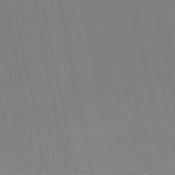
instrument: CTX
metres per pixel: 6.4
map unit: HNb
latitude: -49.2754
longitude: 59.8989
